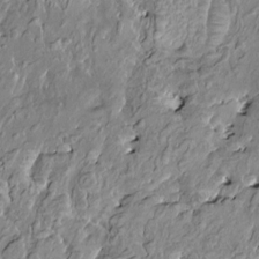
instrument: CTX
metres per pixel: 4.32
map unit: HNhu
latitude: 2.5168
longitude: 8.5196
